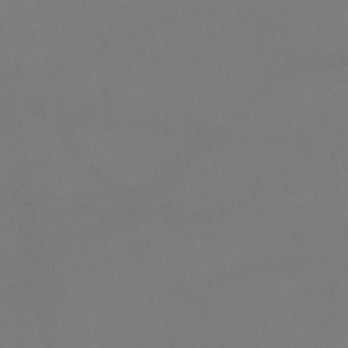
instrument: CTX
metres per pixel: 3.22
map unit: HNb
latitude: -51.8989
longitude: -42.5168
